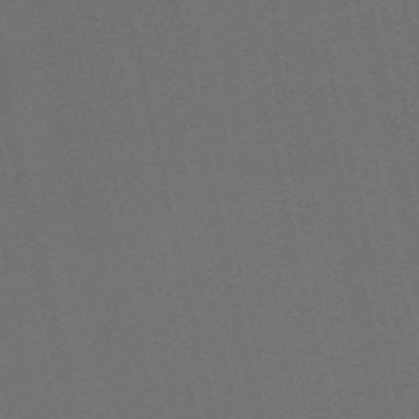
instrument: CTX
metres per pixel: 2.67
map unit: Nve
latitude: -58.9541
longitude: 51.0297
